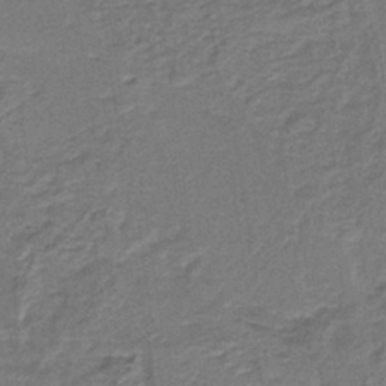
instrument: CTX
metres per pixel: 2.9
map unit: lHb
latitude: -37.7855
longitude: 57.0486
